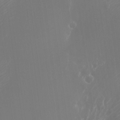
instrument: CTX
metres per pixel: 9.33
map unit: Nhu
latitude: -25.0297
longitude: -72.5357
